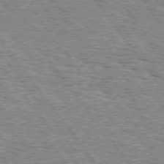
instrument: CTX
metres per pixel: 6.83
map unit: Hpe
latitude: 74.9325
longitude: -156.2900
